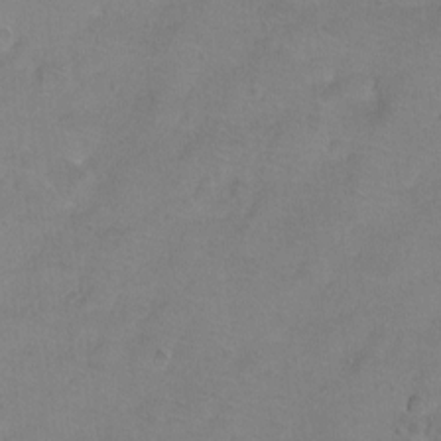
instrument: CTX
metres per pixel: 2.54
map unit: Ht
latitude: 2.0444
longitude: -32.9514
